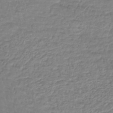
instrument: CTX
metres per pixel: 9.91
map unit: lHb
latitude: -42.4440
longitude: 67.1998
